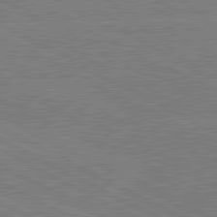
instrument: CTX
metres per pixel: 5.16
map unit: lApd
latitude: 80.5735
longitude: -127.7639
